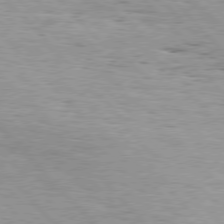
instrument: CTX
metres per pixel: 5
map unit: Hpe
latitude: 76.6868
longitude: -164.8758
